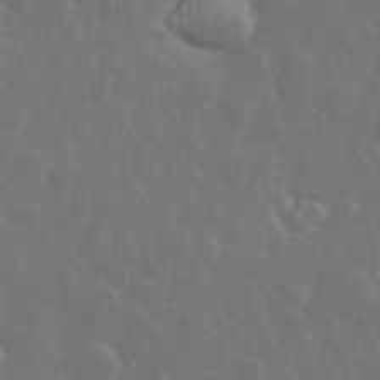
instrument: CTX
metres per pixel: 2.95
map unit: eHh
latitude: 34.5923
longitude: -60.0633
